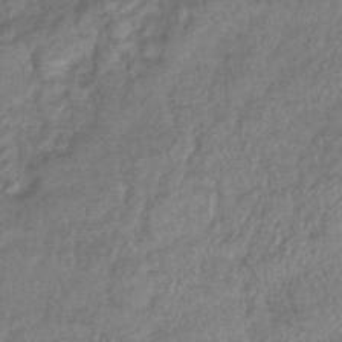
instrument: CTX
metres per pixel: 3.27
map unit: eHb
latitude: -41.0486
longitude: 80.3495
